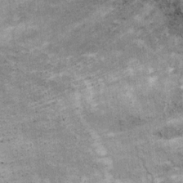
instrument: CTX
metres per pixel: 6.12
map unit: Ht
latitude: 8.4223
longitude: -36.9513
